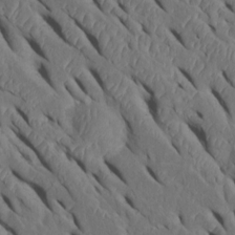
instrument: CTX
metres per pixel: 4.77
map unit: Htu
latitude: 0.4790
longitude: 148.5952
